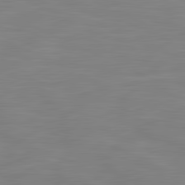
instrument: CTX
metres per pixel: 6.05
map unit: lApd
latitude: 81.3482
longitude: -168.0633
